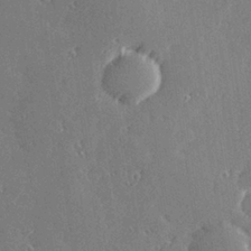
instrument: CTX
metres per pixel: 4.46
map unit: Hve
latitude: 28.2522
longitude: -92.3656
